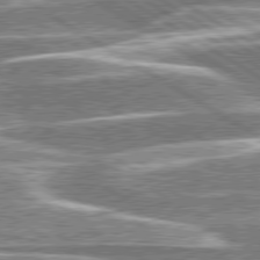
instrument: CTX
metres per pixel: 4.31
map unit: lApd
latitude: 79.6694
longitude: -96.2522
